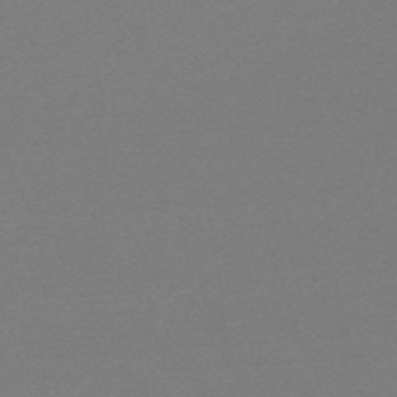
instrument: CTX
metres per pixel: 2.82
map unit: HNb
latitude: -49.7856
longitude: -43.1214
